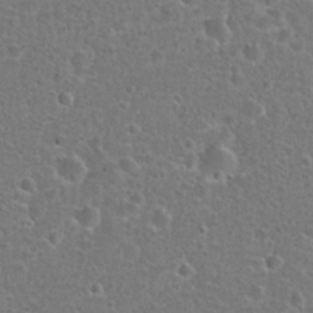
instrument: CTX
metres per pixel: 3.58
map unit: Hto
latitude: 22.2333
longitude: -47.9528
